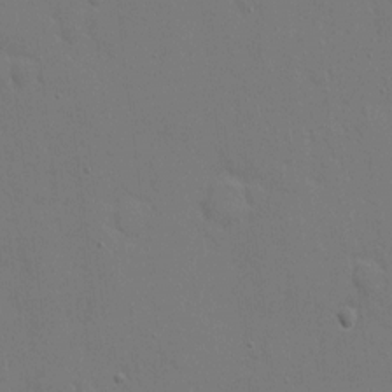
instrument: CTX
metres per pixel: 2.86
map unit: eHh
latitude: 6.0633
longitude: -67.4615
